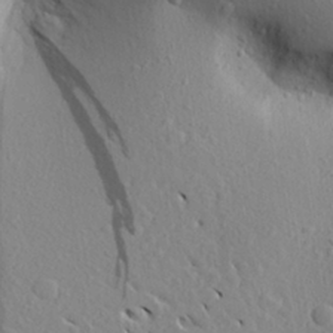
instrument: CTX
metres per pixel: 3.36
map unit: Aa
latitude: 27.0836
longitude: -143.1781
